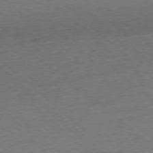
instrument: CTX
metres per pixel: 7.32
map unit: Ap
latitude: -77.9556
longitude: -98.5923
